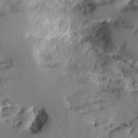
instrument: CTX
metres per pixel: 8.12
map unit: Aa
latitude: 11.4427
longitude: -126.1578
